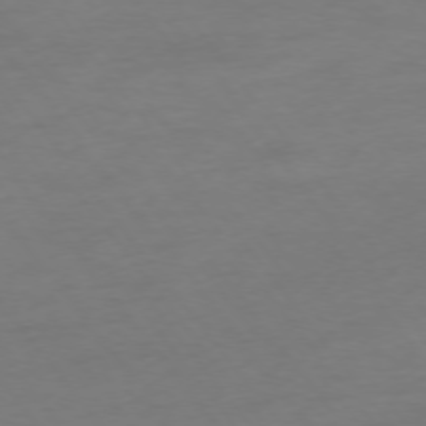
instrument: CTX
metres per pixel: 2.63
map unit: Hpe
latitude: -75.6533
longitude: -15.9717
